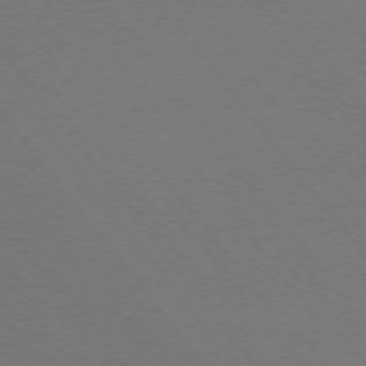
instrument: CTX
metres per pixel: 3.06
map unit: Ap
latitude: -75.5211
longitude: -74.9703
